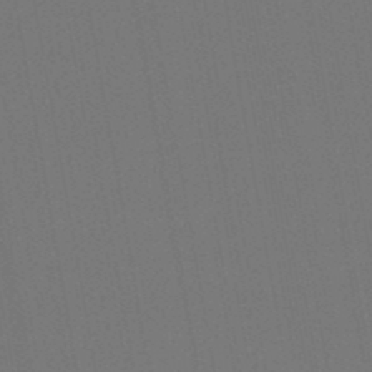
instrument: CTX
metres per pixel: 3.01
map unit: lHb
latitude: -47.2187
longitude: 73.1998
